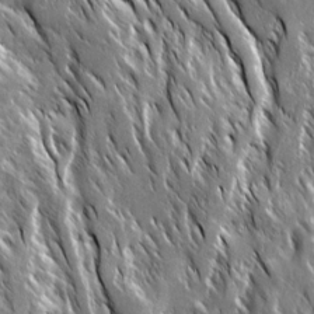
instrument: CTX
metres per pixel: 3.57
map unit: Ave
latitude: 15.0270
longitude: -133.5182
